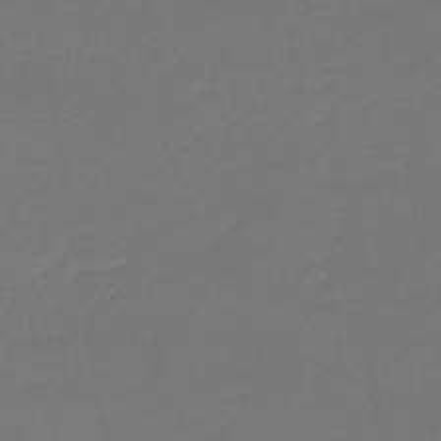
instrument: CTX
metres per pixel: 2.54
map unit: lHb
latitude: -46.0661
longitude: 60.6518
